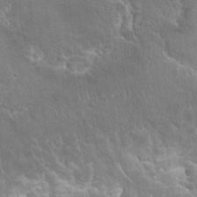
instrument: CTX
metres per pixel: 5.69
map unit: Hto
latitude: 21.7261
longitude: -43.2915
